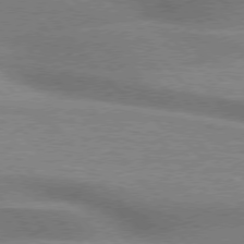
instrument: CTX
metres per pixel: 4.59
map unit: lApd
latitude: 76.1011
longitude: -61.7827
